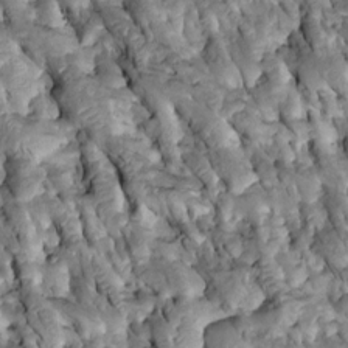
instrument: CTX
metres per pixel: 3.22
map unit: Htu
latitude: -0.8786
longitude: 148.5952
